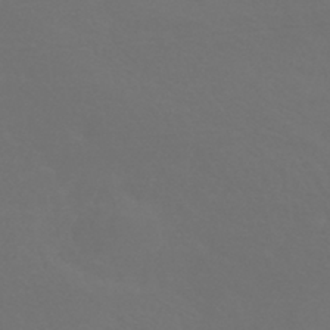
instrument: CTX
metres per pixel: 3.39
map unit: HNhu
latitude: -43.8044
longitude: 94.0850
